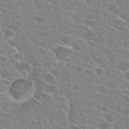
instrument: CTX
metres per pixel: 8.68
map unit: Hto
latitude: 25.1592
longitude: -43.5560
